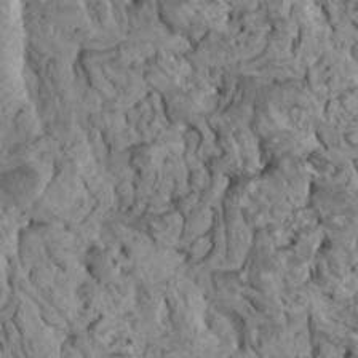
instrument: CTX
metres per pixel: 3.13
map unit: HNhu
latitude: 6.3089
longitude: -1.3859
